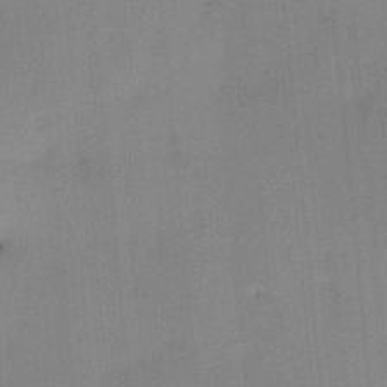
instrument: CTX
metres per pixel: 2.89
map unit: HNhu
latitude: 13.9717
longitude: 10.7463
